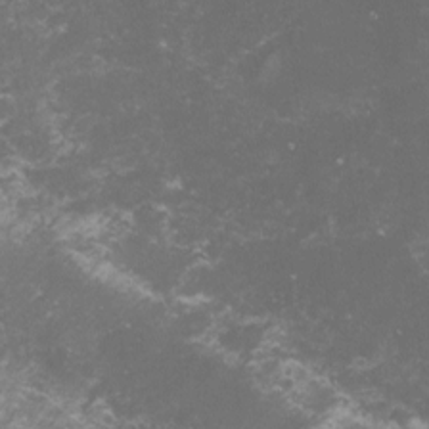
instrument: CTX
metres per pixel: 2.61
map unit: lHvf
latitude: -14.5196
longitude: -99.5938
